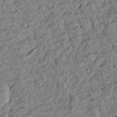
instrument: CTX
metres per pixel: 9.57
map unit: Htu
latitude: 1.0458
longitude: -179.5371
